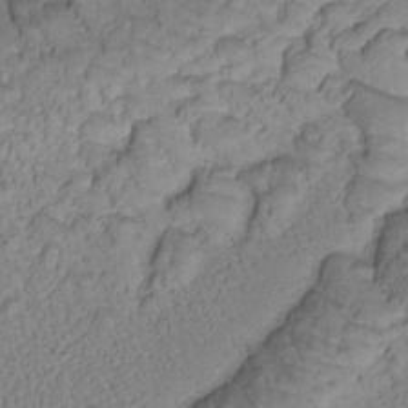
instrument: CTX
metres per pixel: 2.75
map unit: Htu
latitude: -1.2754
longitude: 173.1053
